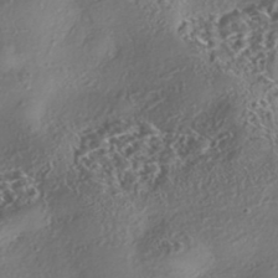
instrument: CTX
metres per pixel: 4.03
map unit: eHh
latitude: -42.8408
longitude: 121.8044
